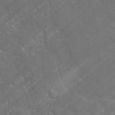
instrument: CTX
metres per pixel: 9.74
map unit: lAvf
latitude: -1.0487
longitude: -106.0255
